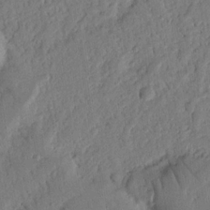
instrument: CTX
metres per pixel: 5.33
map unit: Nhu
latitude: 19.5938
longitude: -78.3656
